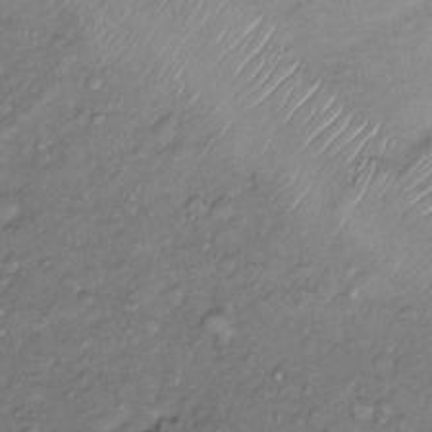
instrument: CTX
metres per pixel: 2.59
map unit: Nhu
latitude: 12.9703
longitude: -28.8947
